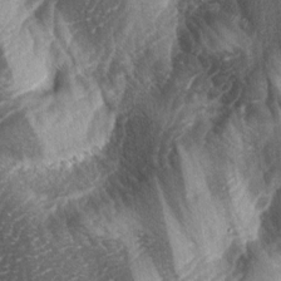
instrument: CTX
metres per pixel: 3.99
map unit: lAa
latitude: -4.5762
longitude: -127.2915
